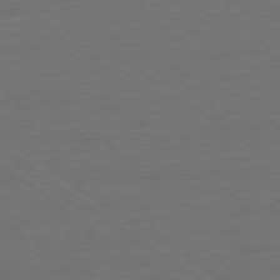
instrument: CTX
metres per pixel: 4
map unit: Ap
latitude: -79.4076
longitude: -53.7639
